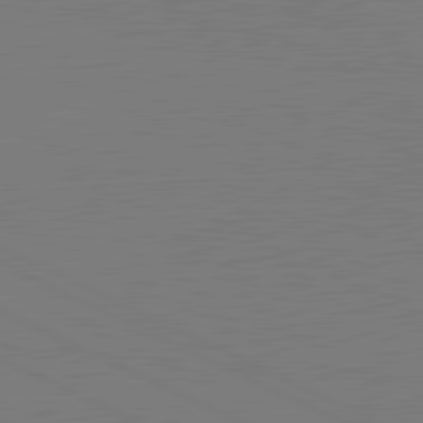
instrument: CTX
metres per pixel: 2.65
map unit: lApd
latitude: 81.4048
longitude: 150.1984
